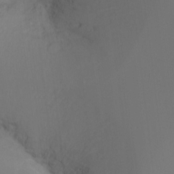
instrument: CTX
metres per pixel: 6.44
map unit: Ht
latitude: -16.2362
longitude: -44.0822
